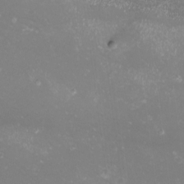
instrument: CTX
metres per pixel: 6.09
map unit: eHh
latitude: -11.8234
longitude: -62.3468
